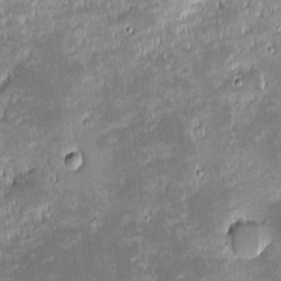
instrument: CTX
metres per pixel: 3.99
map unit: eHh
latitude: -1.9556
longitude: -85.5749
